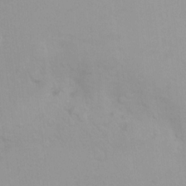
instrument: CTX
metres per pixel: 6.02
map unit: Ht
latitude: 5.8205
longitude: -28.9325
